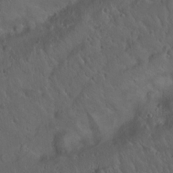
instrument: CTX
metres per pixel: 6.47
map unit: Nhu
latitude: 23.3482
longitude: -62.4979
